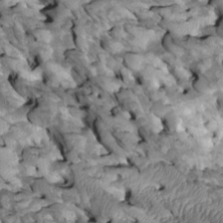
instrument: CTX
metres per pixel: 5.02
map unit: Htu
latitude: 1.5371
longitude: 144.7274
